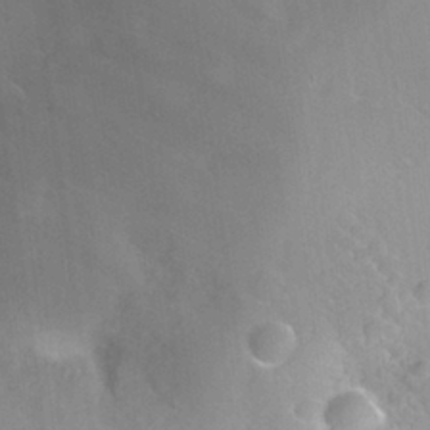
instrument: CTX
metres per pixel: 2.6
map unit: Nhu
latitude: 26.1956
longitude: -56.6679
